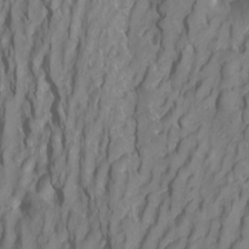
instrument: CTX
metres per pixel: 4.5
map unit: Htu
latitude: -4.6896
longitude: -72.0633
